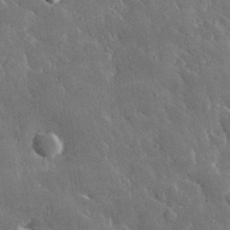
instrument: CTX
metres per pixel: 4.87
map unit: lHvf
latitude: 33.5749
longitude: -87.0269
